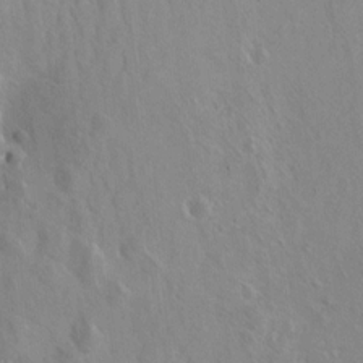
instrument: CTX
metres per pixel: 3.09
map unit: Hto
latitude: 9.1214
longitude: -35.2726
